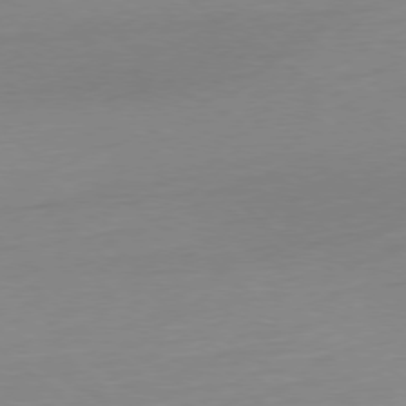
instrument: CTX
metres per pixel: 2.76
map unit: Ap
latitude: -78.1794
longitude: -99.5749
